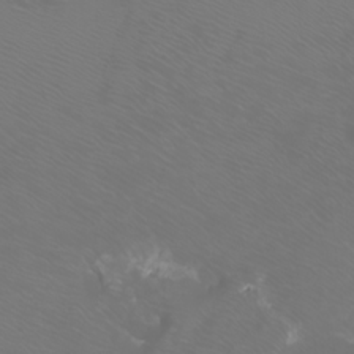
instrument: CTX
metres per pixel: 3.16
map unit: Aa
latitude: -6.8030
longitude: -71.7638
